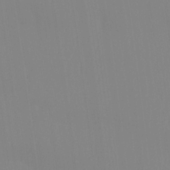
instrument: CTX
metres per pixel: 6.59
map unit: Htu
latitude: -14.5196
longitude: -48.0444
